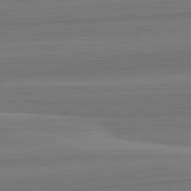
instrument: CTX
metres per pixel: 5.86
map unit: lApd
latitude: 82.6490
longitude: 168.6707
